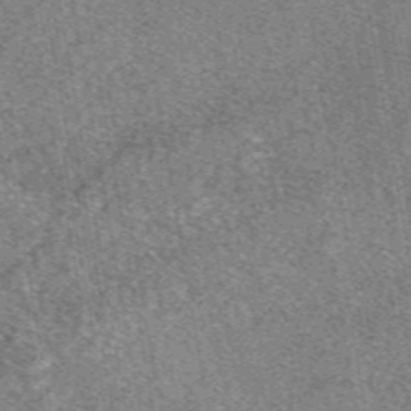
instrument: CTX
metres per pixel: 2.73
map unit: eAb
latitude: 48.5924
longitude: 109.2376
